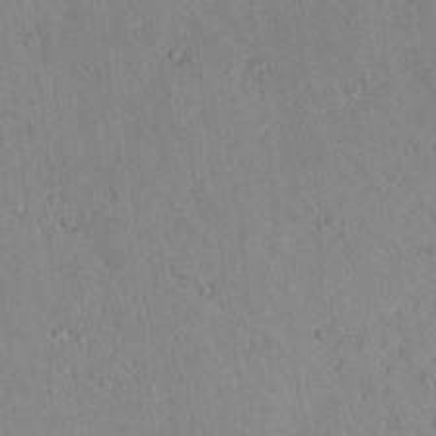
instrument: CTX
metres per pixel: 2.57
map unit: lAvf
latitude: 9.1025
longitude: 167.9367
